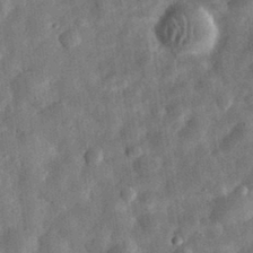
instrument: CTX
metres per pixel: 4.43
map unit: eHh
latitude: 32.2900
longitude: -75.3293
